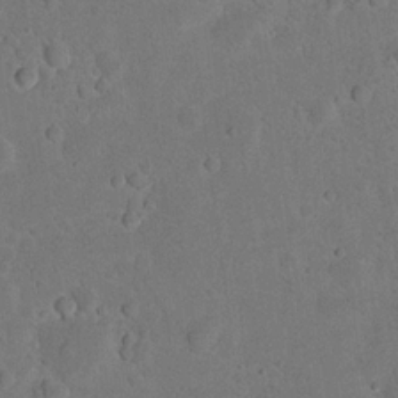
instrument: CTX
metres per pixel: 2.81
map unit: eHh
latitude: 19.6505
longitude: -62.5924
